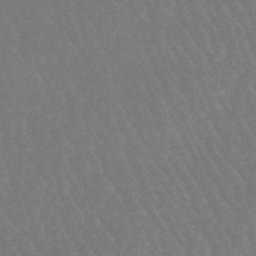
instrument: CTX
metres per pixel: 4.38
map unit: eHb
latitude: -46.6896
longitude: 79.3509
